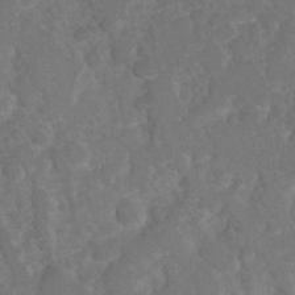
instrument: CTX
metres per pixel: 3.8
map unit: Hto
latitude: 6.2711
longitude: -30.6113
